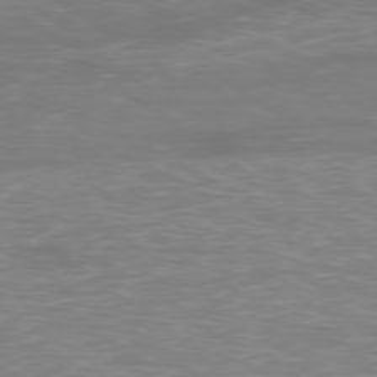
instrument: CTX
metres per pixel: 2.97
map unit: Ap
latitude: -78.7463
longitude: -94.4412
